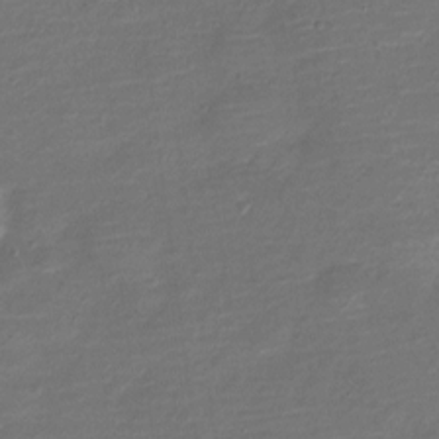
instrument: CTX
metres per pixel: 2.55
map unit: Nve
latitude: -21.0108
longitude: 103.5588
